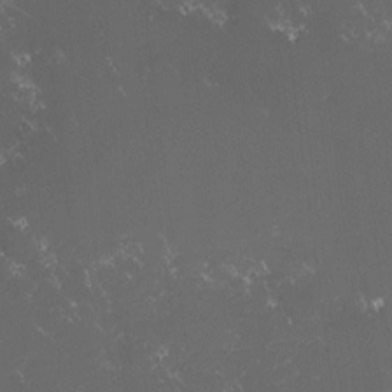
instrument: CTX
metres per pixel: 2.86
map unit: lHvf
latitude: -14.2929
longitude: -103.3481
